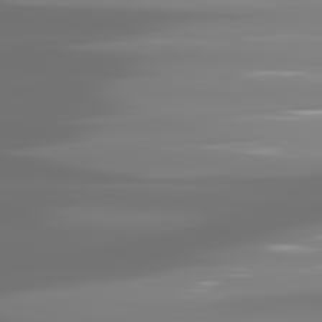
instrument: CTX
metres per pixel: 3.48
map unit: lApd
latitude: 81.4615
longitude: -137.9150
